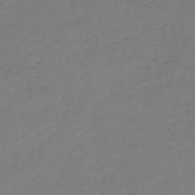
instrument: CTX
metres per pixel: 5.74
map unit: HNb
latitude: -45.4265
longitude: -35.7449
